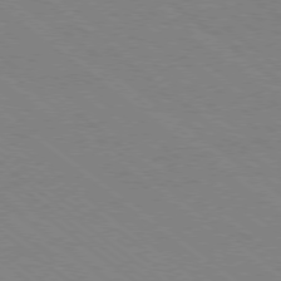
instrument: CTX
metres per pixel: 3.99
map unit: Ap
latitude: -78.7463
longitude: -64.4979
